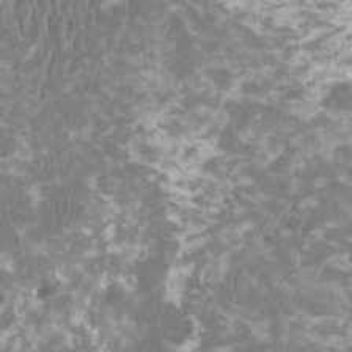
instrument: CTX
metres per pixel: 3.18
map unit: HNhu
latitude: 1.6505
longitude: 0.2740
